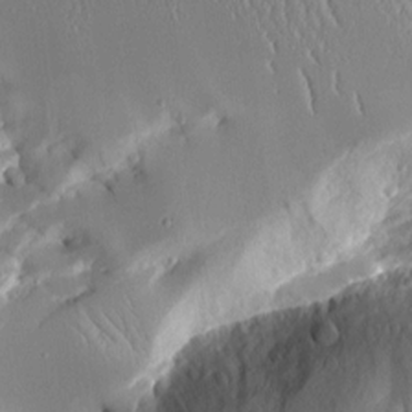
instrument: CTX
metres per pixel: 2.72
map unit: Aa
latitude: 12.1956
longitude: -126.7246
